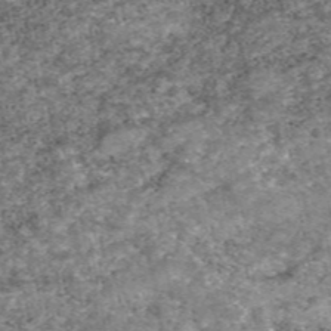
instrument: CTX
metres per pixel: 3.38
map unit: eAb
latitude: 48.4601
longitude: 122.3307
